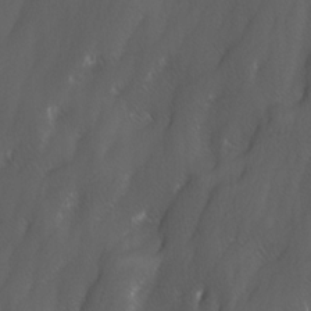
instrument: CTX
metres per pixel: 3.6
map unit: Ave
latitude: 9.8017
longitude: -105.3671
